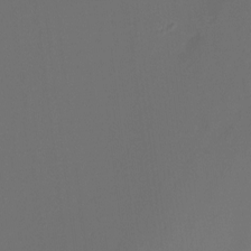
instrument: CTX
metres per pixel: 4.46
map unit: Nhu
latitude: -15.0298
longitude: -57.1970
